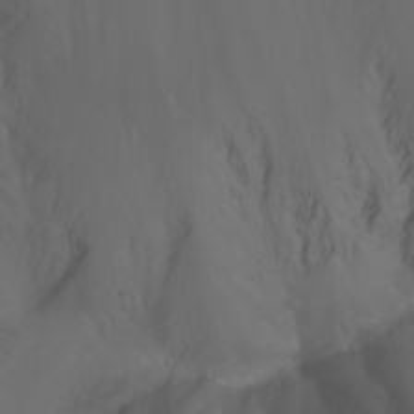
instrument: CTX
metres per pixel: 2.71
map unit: Htu
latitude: -7.1431
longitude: -72.0255
